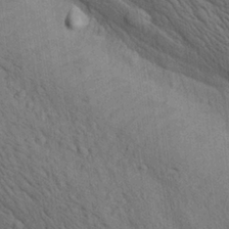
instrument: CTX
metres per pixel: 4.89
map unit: lAa
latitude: 22.1767
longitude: -138.6301
